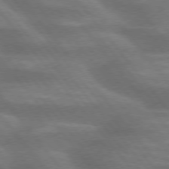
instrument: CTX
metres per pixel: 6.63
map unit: lApd
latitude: 75.4049
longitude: -58.1011
